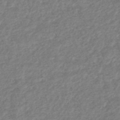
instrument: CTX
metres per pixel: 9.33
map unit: HNhu
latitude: -48.1606
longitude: 96.9920
